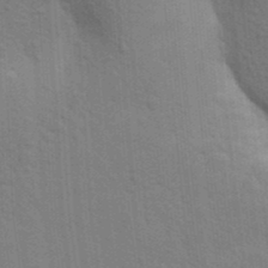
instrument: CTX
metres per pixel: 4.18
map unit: Aa
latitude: 24.6112
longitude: -148.4412
